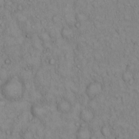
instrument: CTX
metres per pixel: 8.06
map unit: Hto
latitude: 13.4427
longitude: -57.8394
